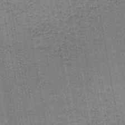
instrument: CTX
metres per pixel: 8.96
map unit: lHb
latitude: -44.4440
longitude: 57.9745
